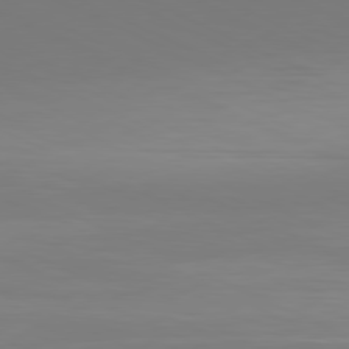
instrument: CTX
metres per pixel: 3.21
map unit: Hpe
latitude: -81.3321
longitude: 19.7289
